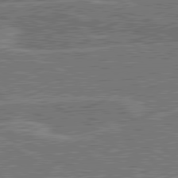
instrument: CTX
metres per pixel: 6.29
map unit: lApd
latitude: 80.7813
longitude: 119.6155
